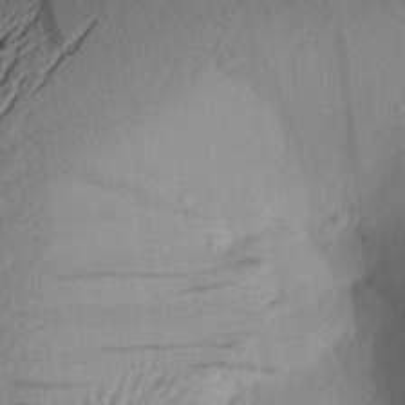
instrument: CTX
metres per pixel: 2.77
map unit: Aa
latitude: 20.8758
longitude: -147.7261
